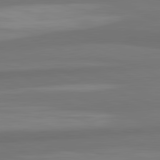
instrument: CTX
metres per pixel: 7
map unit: lApd
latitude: 82.1955
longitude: 177.2565
